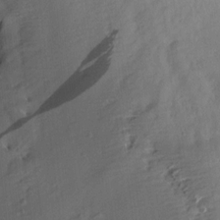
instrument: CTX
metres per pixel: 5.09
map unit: Aa
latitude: 13.1592
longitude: -143.3482
